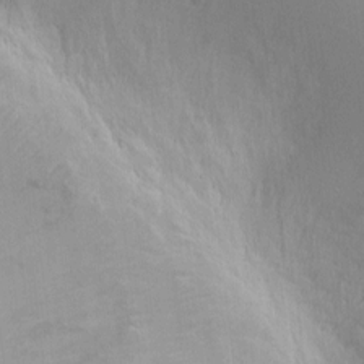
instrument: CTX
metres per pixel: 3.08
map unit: Ht
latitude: 0.6490
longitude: -44.5546
